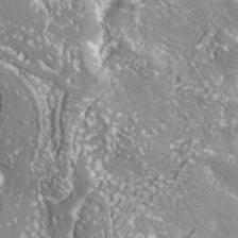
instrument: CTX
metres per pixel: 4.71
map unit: Nhe
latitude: -36.1794
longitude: -91.1592
